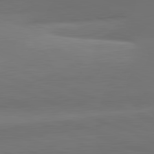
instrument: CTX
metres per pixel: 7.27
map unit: lApd
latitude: 82.3845
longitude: 153.8233
